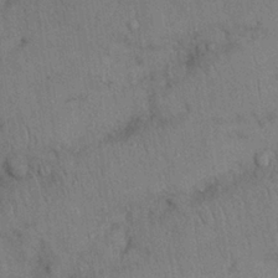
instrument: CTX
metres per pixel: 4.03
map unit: Nhu
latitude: 27.3482
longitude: -70.0822
